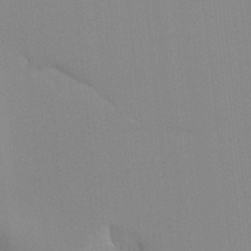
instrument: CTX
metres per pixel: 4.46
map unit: Hto
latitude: -8.1228
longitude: -48.4790
